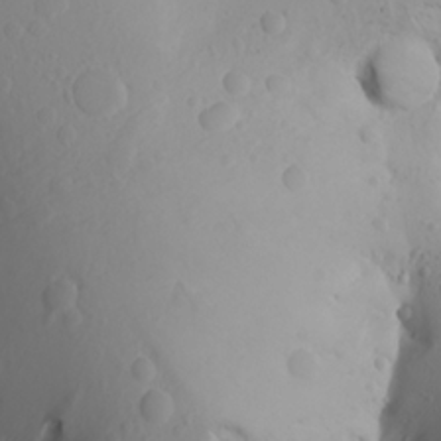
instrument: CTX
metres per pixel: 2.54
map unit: Aa
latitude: 23.1025
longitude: -145.9339
